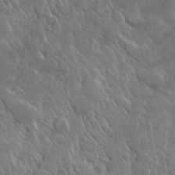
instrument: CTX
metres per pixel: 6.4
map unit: lHvf
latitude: 34.1200
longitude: -86.8002
